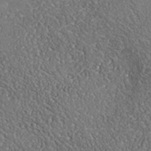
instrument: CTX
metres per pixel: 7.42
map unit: Nhu
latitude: -37.5210
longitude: -80.3467
